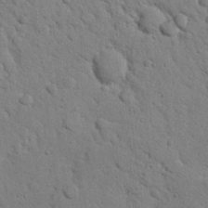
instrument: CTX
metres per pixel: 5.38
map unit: Nhu
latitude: 21.9150
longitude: -76.7435
